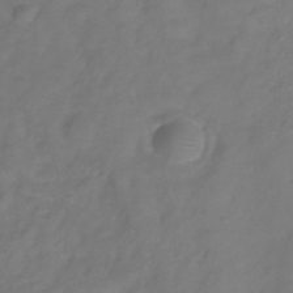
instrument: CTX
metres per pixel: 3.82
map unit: Hve
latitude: -32.8597
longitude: 91.8423
